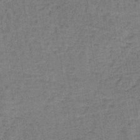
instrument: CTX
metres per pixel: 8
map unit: lHb
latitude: -41.5021
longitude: 57.3321
